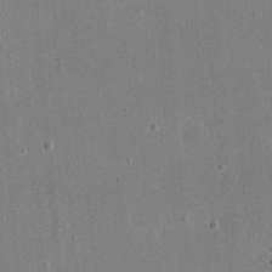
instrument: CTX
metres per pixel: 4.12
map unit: eHh
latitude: 19.7449
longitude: -68.0822
